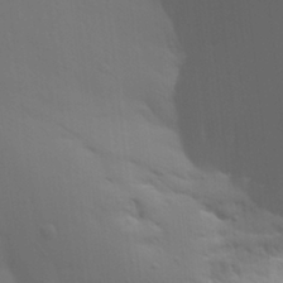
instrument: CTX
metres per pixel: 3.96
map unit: Aa
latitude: 28.4223
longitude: -144.7435
